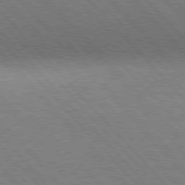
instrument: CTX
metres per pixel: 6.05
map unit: Hpe
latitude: 76.9702
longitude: -126.1578
